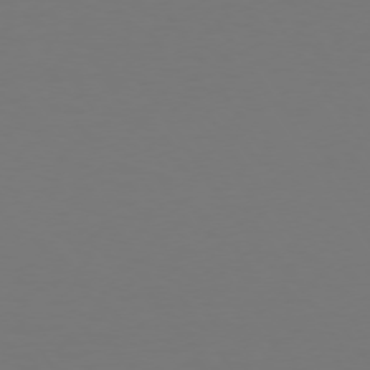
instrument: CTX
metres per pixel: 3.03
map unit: Hpe
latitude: 73.4049
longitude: -123.0836
